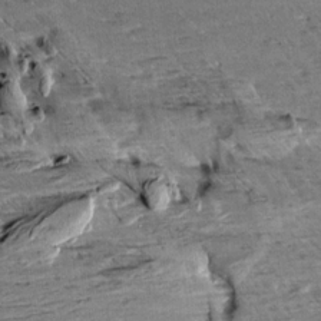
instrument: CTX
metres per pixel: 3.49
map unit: Aa
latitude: 10.4034
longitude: -141.4048
